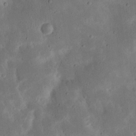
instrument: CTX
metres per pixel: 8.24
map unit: Nhu
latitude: 19.2159
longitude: -75.1970
